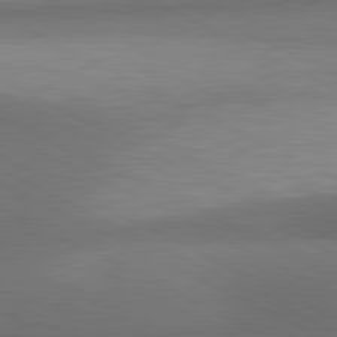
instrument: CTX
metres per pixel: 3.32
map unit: lApd
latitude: 81.1403
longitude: 139.8989
